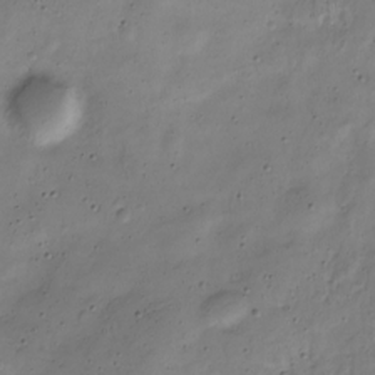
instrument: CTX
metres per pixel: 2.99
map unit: Nve
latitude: -23.8989
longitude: 106.7841
